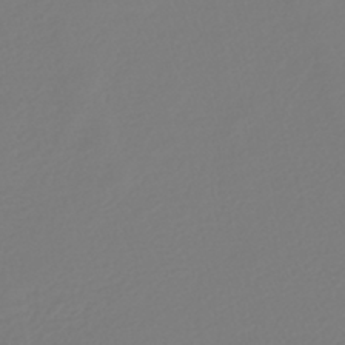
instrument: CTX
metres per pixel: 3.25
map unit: lHb
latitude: -42.9163
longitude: 60.4440
